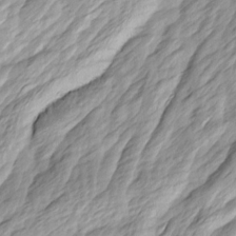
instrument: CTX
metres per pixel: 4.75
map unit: Ave
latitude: 14.8947
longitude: -136.0444
